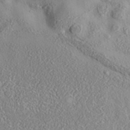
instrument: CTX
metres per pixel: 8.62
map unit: eAb
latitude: 35.6316
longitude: 107.4266
